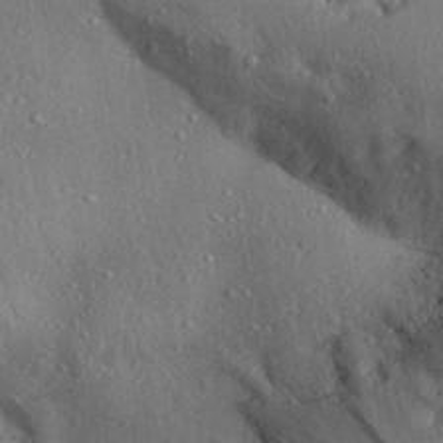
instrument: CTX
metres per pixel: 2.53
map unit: Aa
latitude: 31.2348
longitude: -145.4615
